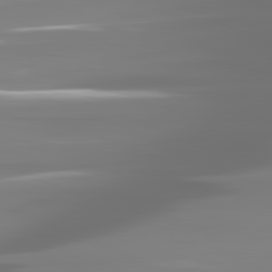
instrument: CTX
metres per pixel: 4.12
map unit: lApd
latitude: 81.3482
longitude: -138.3089
